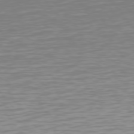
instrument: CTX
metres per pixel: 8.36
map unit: Hpe
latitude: 75.4426
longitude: -123.8016
